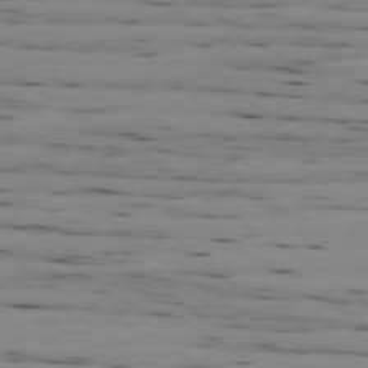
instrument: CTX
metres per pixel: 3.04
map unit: Ap
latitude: -79.4832
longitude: -101.2537
